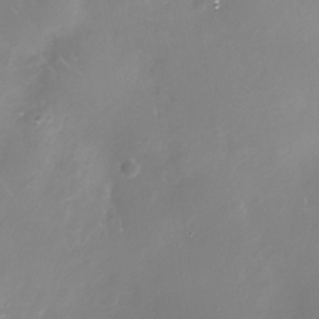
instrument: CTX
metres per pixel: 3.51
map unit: Nhe
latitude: -32.8030
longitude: -88.4034
